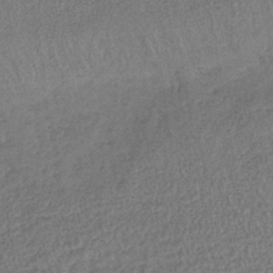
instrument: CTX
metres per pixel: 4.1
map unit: lHb
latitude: -40.9919
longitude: 69.1809
